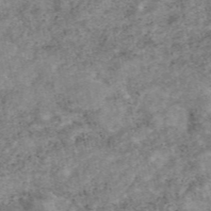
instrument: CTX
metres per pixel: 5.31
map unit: eAb
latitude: 48.4034
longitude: 121.3509
